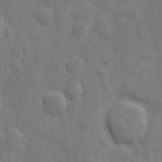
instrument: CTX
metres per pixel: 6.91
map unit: eHh
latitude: 6.1200
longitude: -70.9891
